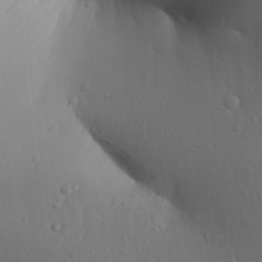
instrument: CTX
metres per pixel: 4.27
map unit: Aa
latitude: 30.8758
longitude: -146.0255
